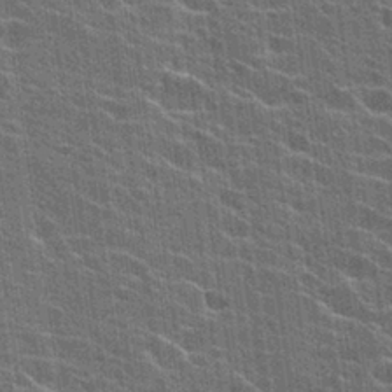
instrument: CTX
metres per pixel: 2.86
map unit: Hto
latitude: 24.1388
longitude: -43.2726
